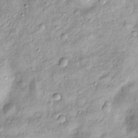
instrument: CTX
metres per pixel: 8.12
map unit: Htu
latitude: -5.0675
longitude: 158.9353
